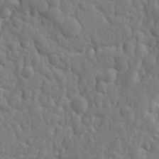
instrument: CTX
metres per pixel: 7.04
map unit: Ht
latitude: 10.4790
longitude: -77.1592
